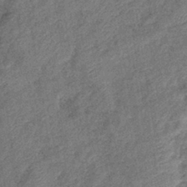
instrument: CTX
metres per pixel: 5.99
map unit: eHb
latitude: -39.5399
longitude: 77.6533
